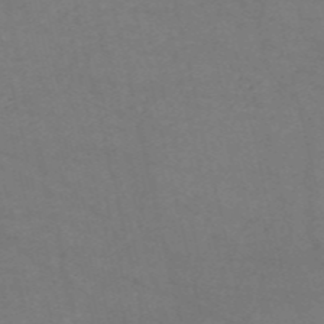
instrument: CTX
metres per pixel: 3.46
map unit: HNb
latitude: -54.9920
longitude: -36.5357
